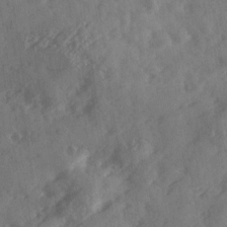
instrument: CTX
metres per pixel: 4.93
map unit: Ave
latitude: 18.6679
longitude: -131.3293
